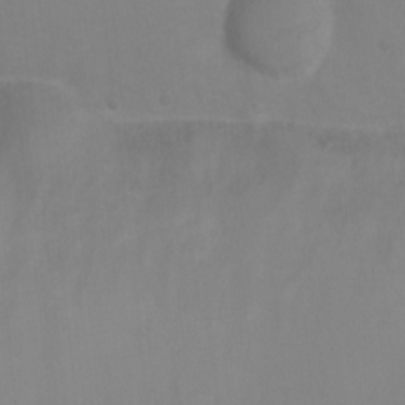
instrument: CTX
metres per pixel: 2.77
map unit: Ht
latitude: 3.1025
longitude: -28.6679
